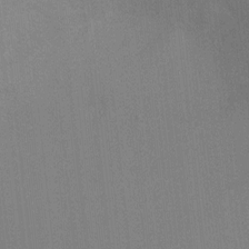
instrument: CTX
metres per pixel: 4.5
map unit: Ht
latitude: -3.8611
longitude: -19.7827
